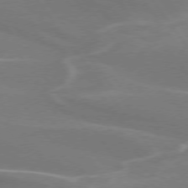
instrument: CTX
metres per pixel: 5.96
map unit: lApd
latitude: 75.3293
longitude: -62.0444
